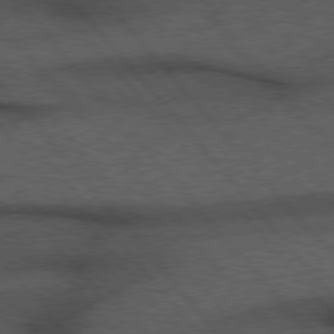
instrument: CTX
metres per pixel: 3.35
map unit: Hpe
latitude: 76.5923
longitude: -157.1592
